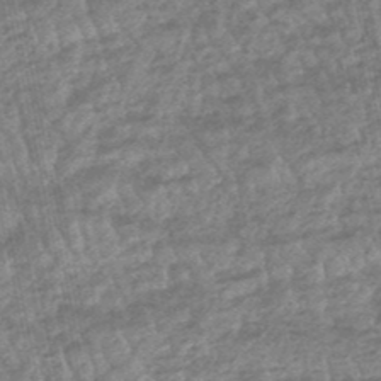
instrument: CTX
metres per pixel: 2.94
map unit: eHb
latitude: -48.3496
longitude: 86.7652
